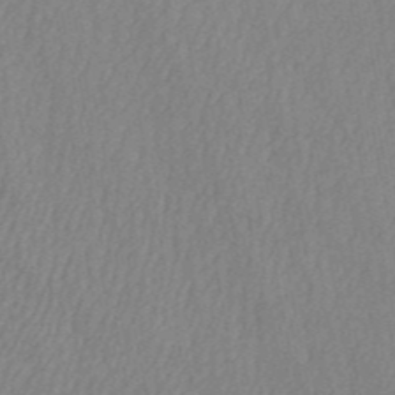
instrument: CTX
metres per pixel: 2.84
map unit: HNb
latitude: -52.3117
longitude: -50.3467
